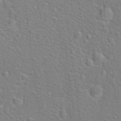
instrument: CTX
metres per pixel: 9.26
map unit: Hto
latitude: 17.3860
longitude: -43.0647
